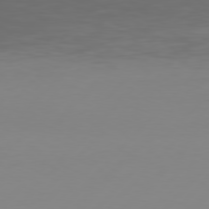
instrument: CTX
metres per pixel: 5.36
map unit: Hpe
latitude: 77.6316
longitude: -123.7072
